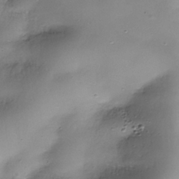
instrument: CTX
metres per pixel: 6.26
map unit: Nhe
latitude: -37.6721
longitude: -147.7639
